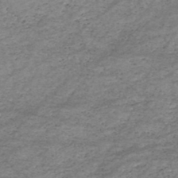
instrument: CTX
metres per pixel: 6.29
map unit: HNhu
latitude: -46.9352
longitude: 28.5952
